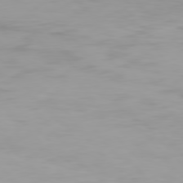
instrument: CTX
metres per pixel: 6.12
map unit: Hpe
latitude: 76.2144
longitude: -142.0822
